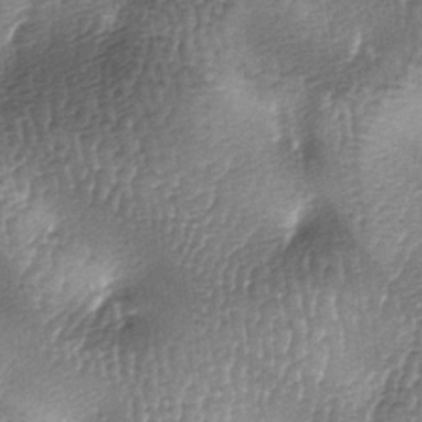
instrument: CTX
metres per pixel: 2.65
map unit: lAa
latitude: -6.5384
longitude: -128.0255
